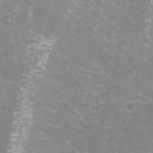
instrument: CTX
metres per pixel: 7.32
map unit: Aa
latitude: -9.3698
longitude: -71.9717
